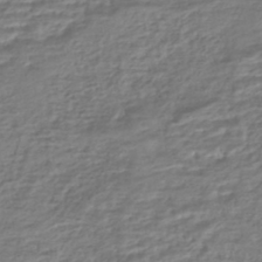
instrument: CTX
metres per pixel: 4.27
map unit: HNhu
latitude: -45.3699
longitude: 96.9164
